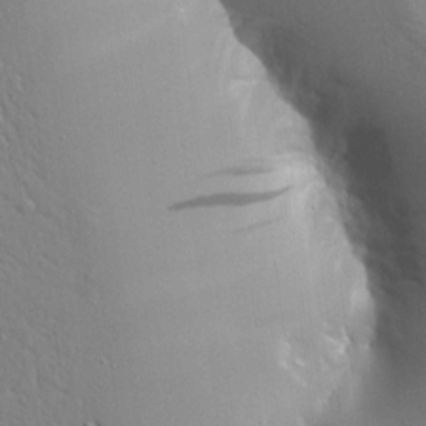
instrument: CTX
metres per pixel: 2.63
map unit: Ave
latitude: 16.9325
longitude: -141.1781
